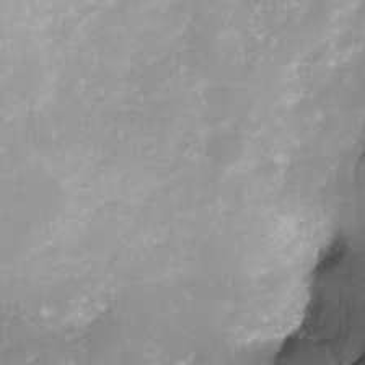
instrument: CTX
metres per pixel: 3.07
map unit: Nve
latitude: -24.8786
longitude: -109.2159
